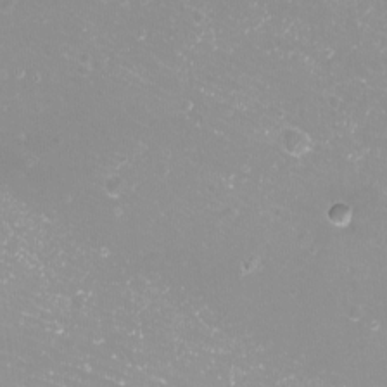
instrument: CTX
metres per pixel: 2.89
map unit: eHh
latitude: -12.1417
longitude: -61.8205
